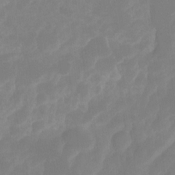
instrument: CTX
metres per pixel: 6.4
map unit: Ht
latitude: -14.7652
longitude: -56.3278
